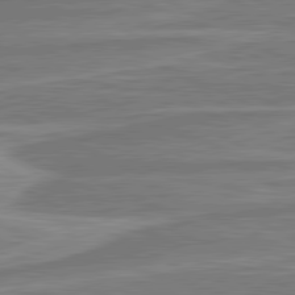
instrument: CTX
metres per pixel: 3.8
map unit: lApd
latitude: 81.1025
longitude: -173.5371
